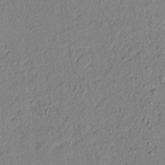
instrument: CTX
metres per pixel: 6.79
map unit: lAvf
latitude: 6.1956
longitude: 165.7100
